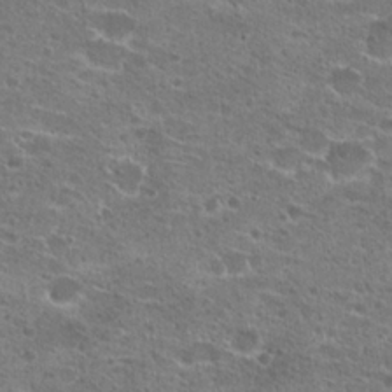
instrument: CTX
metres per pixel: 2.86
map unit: Hto
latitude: 22.3845
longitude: -41.5182
